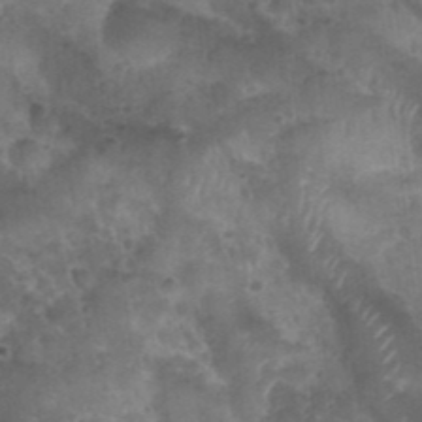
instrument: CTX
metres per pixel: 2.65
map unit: Nhu
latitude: 28.5923
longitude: -55.0647
